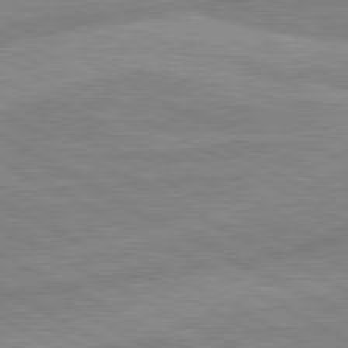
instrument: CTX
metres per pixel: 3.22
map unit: lApd
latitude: 80.6301
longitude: -168.8002
